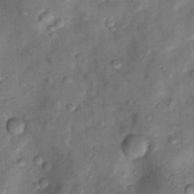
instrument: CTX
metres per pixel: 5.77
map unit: Nhu
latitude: 8.9325
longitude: -24.9324
